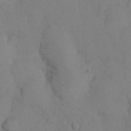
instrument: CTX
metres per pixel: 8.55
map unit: eHh
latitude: 13.0081
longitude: -61.7260
